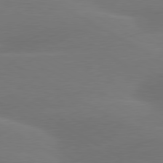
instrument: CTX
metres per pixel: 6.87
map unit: lApd
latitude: 79.7261
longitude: -89.0459
